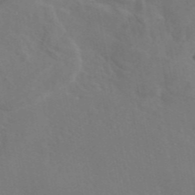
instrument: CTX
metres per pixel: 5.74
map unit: eAb
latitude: 45.7449
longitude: 112.8219
